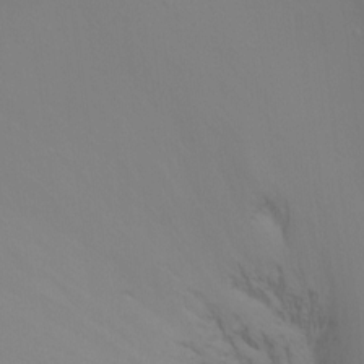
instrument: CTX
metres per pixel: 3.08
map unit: Ht
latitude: -9.0864
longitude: -37.5749
